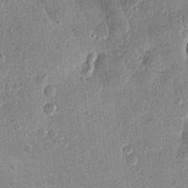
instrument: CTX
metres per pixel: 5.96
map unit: Htu
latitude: 1.5371
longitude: -178.3279
